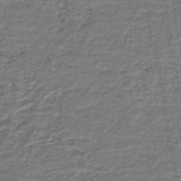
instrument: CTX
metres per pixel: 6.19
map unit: lHb
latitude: -43.8611
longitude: 55.2754
